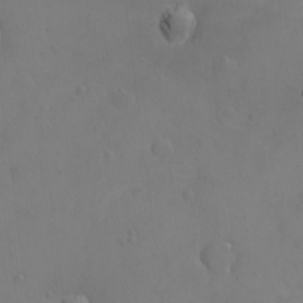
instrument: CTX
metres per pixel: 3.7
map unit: eHh
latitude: -9.2187
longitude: -65.8583
